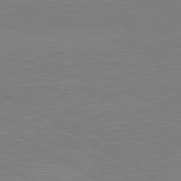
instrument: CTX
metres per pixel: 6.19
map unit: lApd
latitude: 80.6301
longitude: -126.1956
